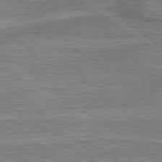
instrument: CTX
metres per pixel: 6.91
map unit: lApd
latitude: 79.8017
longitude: 175.9367
